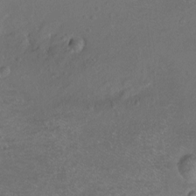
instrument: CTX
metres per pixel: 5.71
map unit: Hto
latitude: -7.4643
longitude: -36.2901
